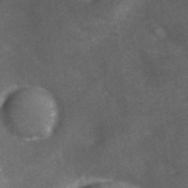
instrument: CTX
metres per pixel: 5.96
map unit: Ave
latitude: 0.9324
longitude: -111.7450
